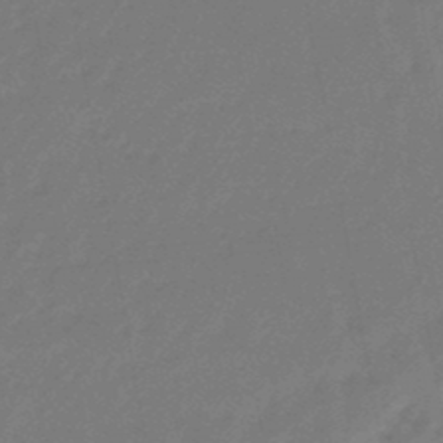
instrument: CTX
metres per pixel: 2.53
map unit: eHb
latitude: -46.6707
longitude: 82.1795
